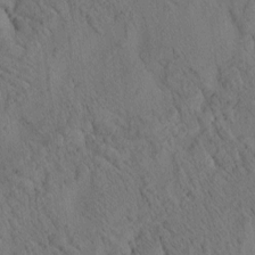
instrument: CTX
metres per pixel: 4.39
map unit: eHh
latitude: 3.4993
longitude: -78.8758
